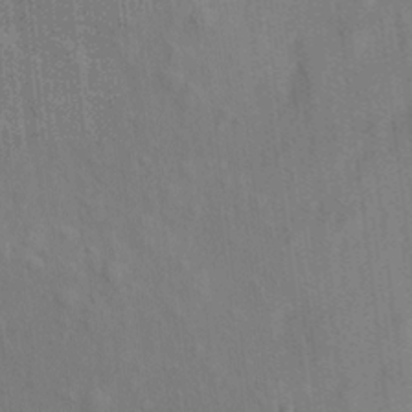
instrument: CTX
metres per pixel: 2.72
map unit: eHh
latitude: 5.2915
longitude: -74.2523
